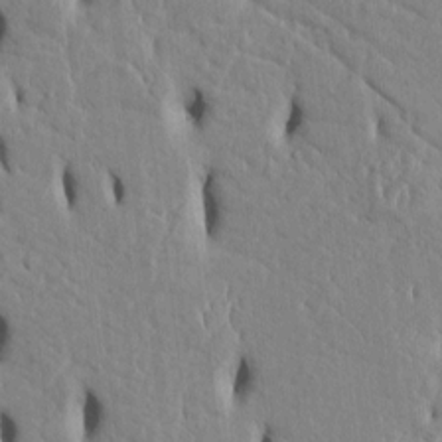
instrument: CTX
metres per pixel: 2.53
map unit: Htu
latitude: 3.2159
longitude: 151.0864
